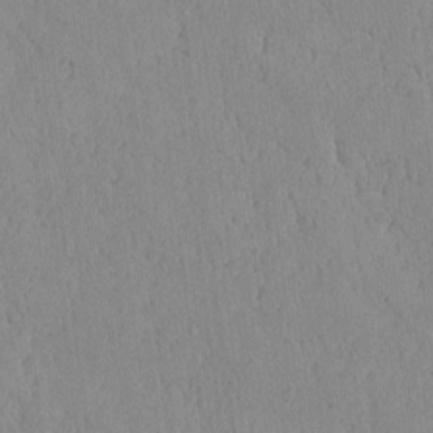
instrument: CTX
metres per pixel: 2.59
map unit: lAvf
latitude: -5.8800
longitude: -114.9513
